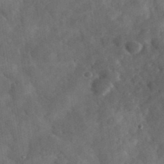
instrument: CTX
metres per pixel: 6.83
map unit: eHh
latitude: 37.0648
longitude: -67.8961
